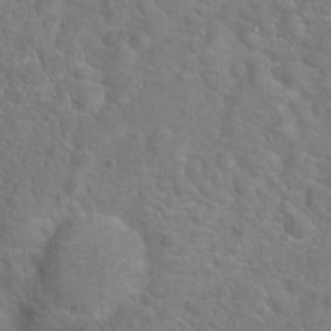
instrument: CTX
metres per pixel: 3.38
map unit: Hto
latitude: 17.4049
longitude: -42.0255
